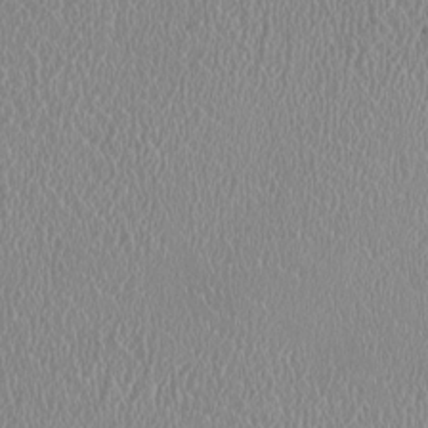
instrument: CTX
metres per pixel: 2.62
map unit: HNhu
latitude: -0.0850
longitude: -1.7071
